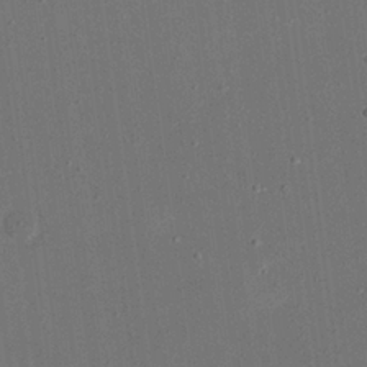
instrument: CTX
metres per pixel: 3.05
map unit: eHh
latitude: 19.1403
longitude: -69.0459
